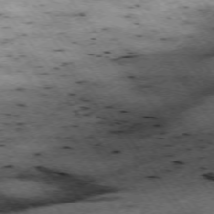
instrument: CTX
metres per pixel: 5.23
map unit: Hpe
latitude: -74.5952
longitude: 2.4440
